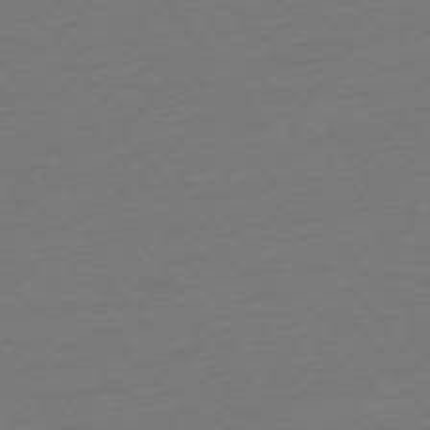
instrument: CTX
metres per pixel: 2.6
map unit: Ap
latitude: -75.0676
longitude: -80.4790
